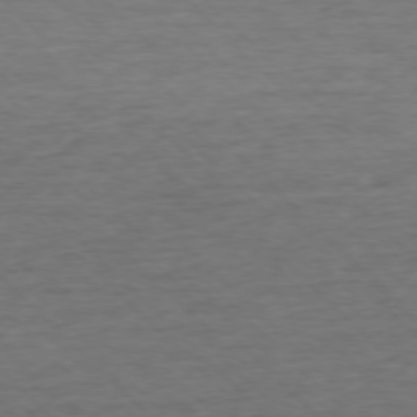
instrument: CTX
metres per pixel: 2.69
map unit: Ap
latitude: -76.8597
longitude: -94.1956
